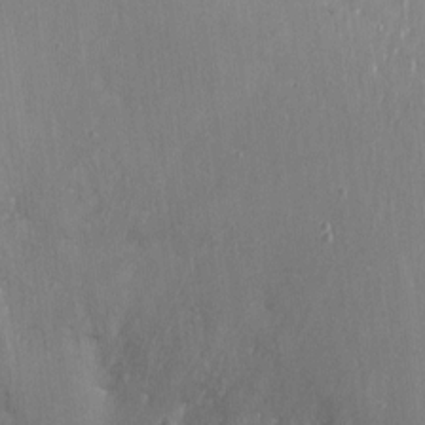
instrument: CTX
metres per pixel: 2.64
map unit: Nhu
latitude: -13.2565
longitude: -39.3859
